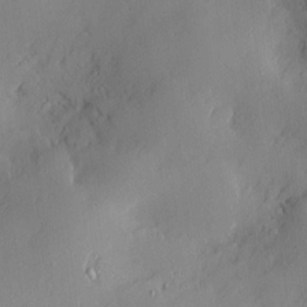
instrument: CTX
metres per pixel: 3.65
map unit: Nve
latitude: -7.5210
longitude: 175.7855
